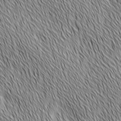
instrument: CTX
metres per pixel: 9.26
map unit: Ave
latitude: 2.3089
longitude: -114.4412
